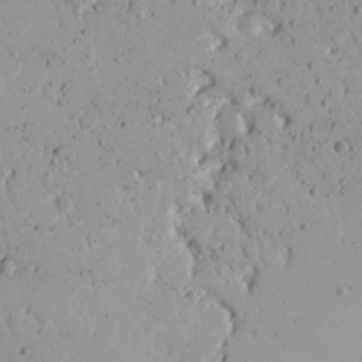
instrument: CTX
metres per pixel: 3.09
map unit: Ave
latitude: 15.4049
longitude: -140.5356
